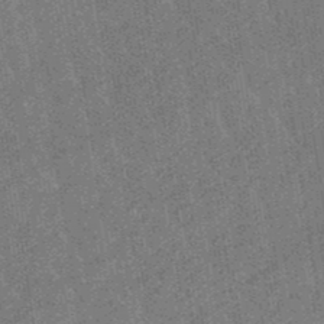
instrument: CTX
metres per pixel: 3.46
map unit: eHb
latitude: -48.3684
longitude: 85.2564
